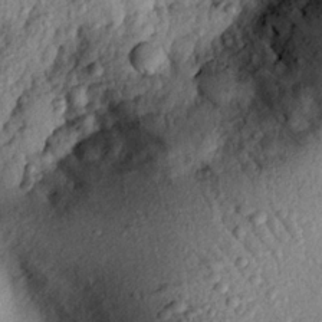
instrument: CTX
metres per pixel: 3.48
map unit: eHh
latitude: 24.3656
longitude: -78.7058
